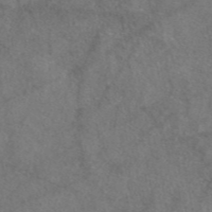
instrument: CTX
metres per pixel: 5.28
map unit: eAb
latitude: 47.8962
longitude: 110.6140
